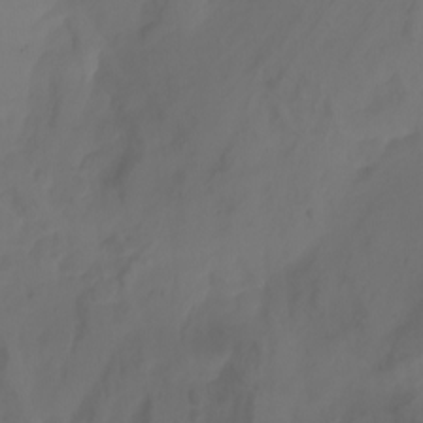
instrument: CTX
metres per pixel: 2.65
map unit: Aa
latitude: -7.9745
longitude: -79.6883
